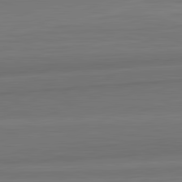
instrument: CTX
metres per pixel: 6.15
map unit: lApd
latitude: 82.5545
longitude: 168.0283
